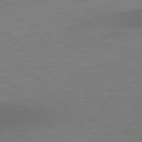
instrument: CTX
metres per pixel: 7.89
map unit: lApd
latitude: 77.1025
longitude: -59.1025
